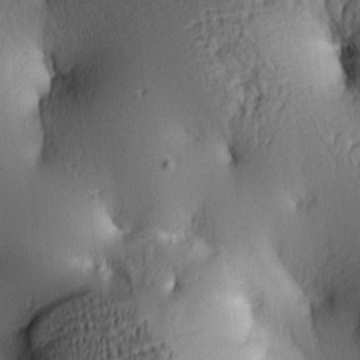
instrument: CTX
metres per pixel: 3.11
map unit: lAa
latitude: 5.2159
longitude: -113.6694
